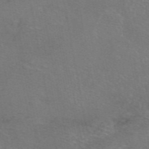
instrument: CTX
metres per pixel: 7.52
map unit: eAb
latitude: 47.2159
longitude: 106.0094
